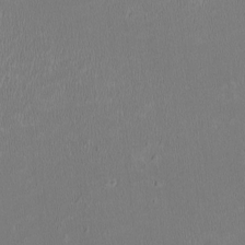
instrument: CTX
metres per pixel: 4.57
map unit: HNhu
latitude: -2.6707
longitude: -7.0458
